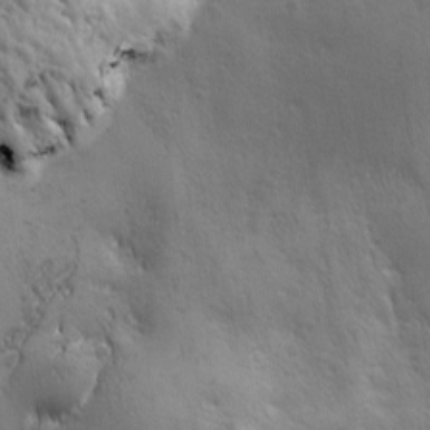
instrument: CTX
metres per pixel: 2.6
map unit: Ave
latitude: -6.7652
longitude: -120.2523
